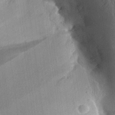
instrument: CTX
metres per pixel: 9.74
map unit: Aa
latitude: 28.8191
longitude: -137.0081
